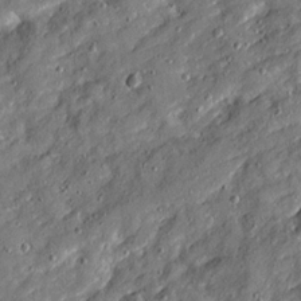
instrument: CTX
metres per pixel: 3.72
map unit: Ave
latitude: 19.2915
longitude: -129.4615
